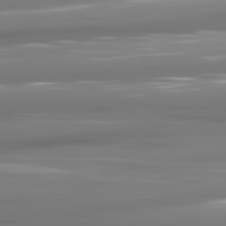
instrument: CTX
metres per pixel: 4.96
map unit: lApd
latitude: 81.2915
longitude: -142.1578
